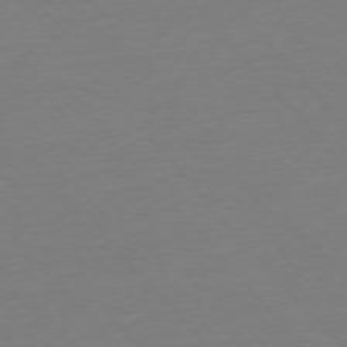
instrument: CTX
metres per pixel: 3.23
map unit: Ap
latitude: -76.0472
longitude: -93.1214
